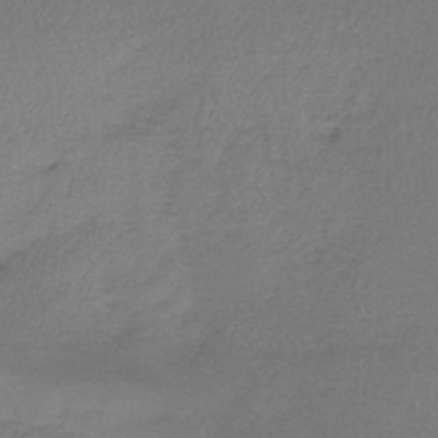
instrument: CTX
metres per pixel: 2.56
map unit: lHb
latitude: -42.1605
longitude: 58.7463
